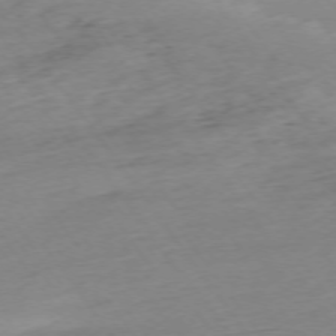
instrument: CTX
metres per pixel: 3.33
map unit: Ap
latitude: -74.6330
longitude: -80.7624
